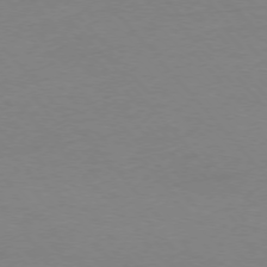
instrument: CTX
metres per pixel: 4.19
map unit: Ap
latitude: -76.5574
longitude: -72.2145
